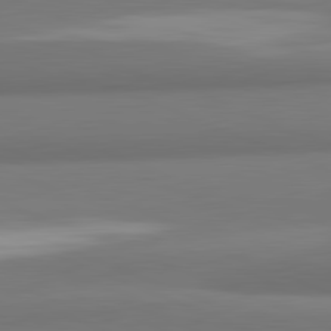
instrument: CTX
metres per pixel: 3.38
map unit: lApd
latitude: 82.1199
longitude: 171.1242
